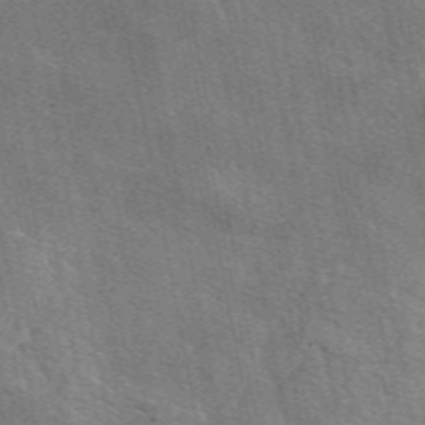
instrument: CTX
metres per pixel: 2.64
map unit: eAb
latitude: 50.8569
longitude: 108.4818
